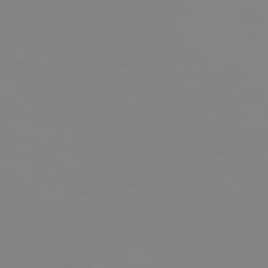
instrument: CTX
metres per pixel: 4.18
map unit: Hpe
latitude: 74.7246
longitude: -126.9325
